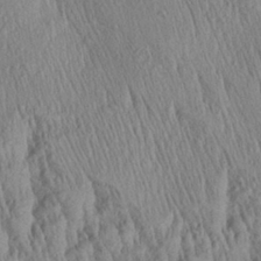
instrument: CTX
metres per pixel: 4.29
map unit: Aa
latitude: 29.3670
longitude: -137.9906
